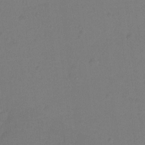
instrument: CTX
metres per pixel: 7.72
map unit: Hto
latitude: -10.8597
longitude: -37.5371
